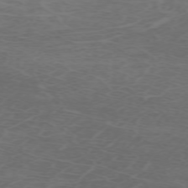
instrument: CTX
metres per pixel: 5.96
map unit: Hpe
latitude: -72.6896
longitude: 8.8030
